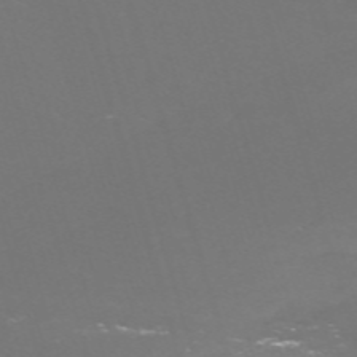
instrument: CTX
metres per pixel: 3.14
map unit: Nve
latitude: -59.7855
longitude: 60.2173
